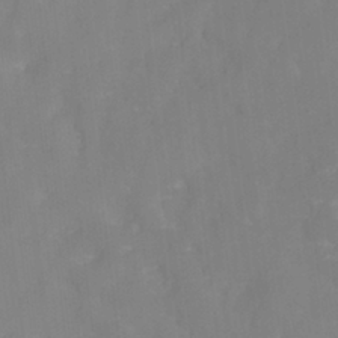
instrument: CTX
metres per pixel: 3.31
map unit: HNhu
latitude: -27.5966
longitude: 73.9556
